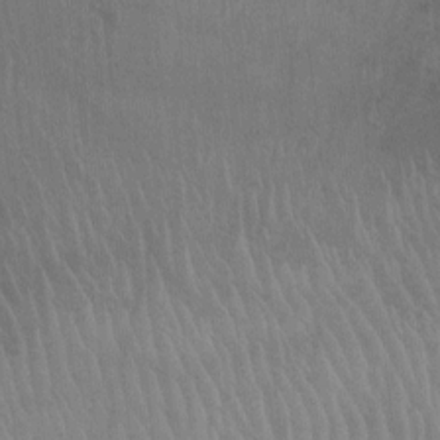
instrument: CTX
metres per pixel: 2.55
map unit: Ht
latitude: -1.9367
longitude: -17.3293
